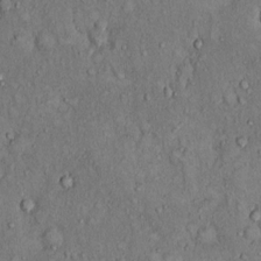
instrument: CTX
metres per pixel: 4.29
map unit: Hto
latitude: 12.0255
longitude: -60.1955
